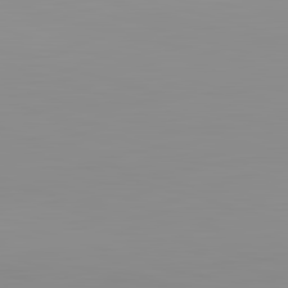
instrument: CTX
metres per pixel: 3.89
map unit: lApd
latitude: 83.1592
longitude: -133.8961
